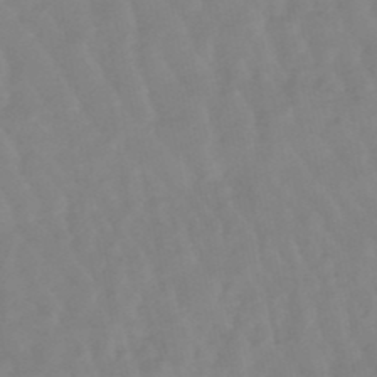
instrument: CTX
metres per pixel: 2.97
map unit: lHb
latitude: -48.5952
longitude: 78.5007
